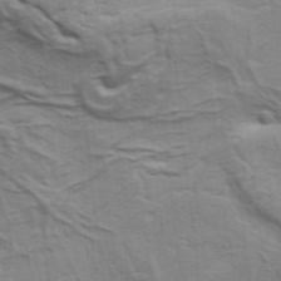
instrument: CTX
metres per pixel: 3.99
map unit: Aa
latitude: 34.2333
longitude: -135.9717
